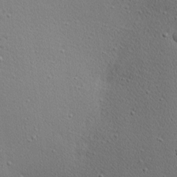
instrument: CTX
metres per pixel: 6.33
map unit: Nhu
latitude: 1.1025
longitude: -77.6882
